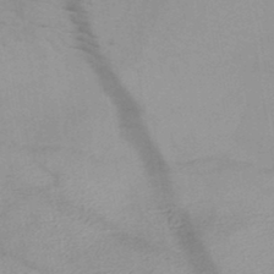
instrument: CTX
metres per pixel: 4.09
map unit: HNb
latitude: -46.5196
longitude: -45.3670
